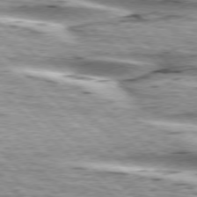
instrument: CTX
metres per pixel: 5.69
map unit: lApd
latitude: 76.5356
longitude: -79.6505
